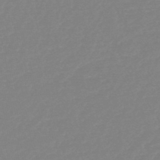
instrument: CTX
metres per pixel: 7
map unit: HNb
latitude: -48.9731
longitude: -43.2537
